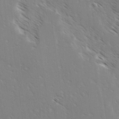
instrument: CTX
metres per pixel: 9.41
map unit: lAvf
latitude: -3.4076
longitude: -113.3104
